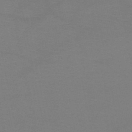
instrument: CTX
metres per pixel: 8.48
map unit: HNb
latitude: -51.4832
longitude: -42.7246
